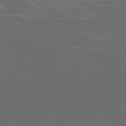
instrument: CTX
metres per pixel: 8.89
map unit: Ap
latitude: -79.2187
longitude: -75.3671
